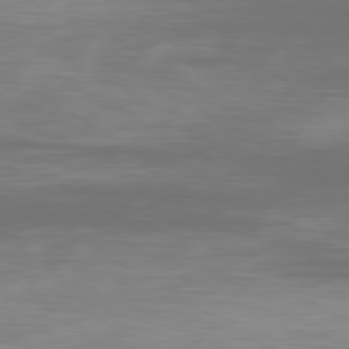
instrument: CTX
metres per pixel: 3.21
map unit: Ap
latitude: -79.8611
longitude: -92.5356
